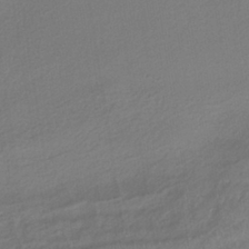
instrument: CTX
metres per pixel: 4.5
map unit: lHb
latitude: -37.4265
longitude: 69.4454
